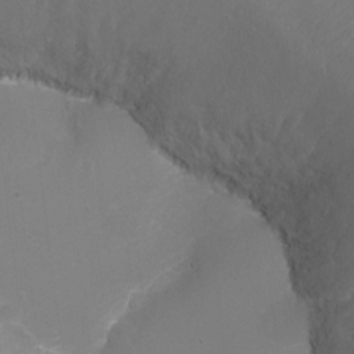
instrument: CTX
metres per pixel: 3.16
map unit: Ht
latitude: -17.5399
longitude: -44.0444
